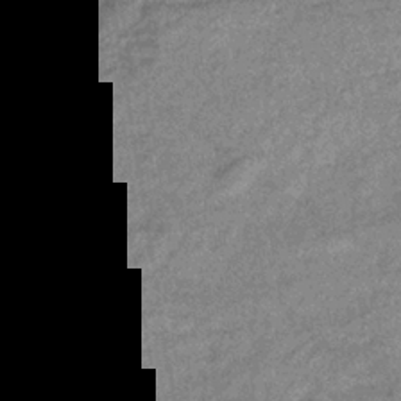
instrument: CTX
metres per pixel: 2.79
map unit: eHb
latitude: -38.4629
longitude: 79.8989
